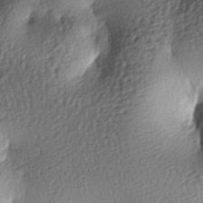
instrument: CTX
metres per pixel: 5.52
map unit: lAa
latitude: -8.4629
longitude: -126.5735
